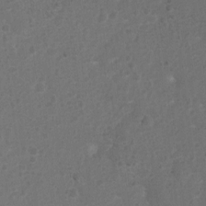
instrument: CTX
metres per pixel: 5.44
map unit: Ht
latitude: 1.2537
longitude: -25.8205
